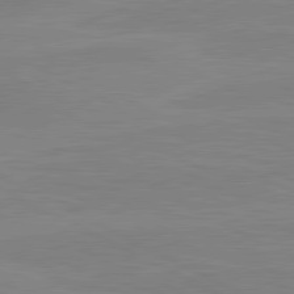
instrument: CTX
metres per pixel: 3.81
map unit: lApd
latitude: 81.0836
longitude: 170.8408
